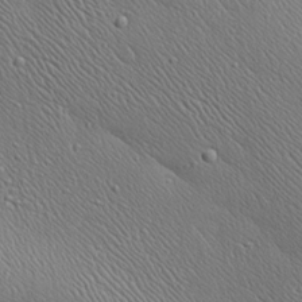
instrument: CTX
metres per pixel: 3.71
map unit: Aa
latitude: 23.4993
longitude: -137.8961
